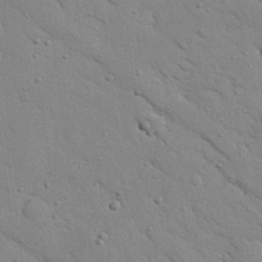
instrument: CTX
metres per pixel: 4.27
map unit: Nhu
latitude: 23.4615
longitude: -75.0458
